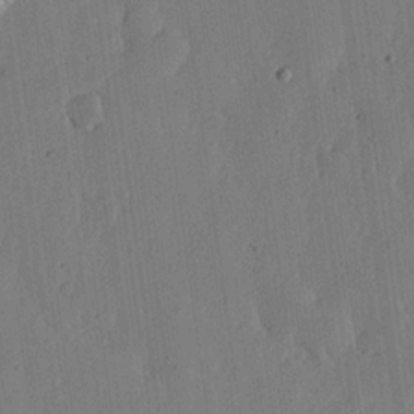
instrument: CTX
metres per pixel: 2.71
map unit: lHvf
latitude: 18.7435
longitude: -115.0836
